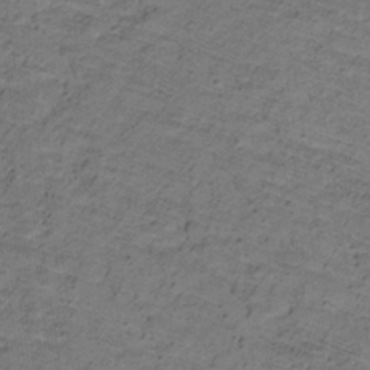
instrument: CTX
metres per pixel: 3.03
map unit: lHb
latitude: -32.5007
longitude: 66.0850
